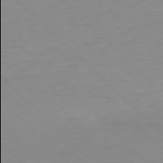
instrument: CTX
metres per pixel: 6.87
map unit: Ap
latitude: -77.1620
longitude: -77.9906
